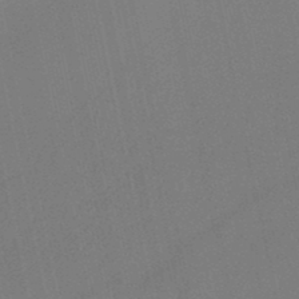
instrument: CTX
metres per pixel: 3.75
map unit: HNb
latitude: -45.3888
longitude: 55.8800
